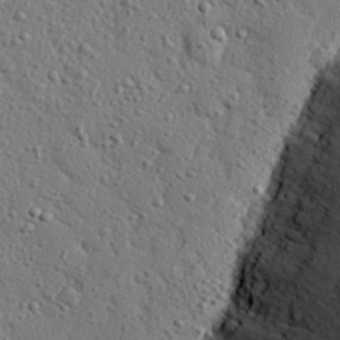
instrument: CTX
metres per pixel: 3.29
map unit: eHh
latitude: 25.7071
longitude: -77.9150
